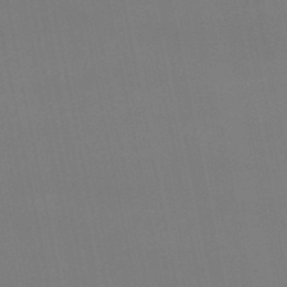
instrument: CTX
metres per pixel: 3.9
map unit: lHb
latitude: -49.3510
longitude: 68.0472
